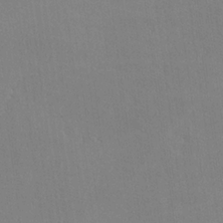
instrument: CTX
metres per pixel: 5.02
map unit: lHvf
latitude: -11.1998
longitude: -102.1011
